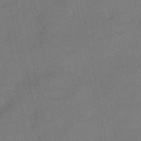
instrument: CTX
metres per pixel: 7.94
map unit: HNhu
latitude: -41.4076
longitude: 103.3699
